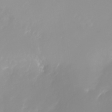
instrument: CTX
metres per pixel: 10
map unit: Nhu
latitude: -24.3873
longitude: -71.7827
